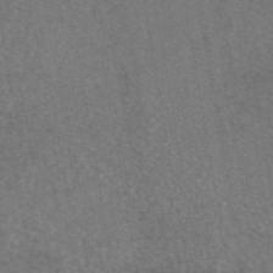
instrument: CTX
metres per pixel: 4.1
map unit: eAb
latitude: 46.7624
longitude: 106.7652
